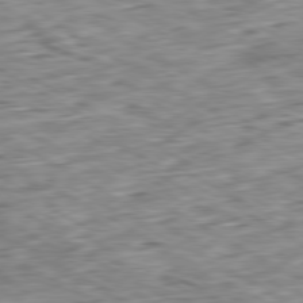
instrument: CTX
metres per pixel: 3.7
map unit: Ap
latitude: -80.5574
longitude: -84.2145
